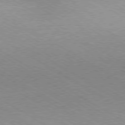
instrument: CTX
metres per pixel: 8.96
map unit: Ap
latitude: -80.1606
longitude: -81.6127
